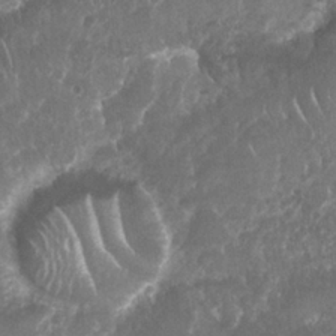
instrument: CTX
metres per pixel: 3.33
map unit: Nhu
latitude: 25.4048
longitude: -61.0080
